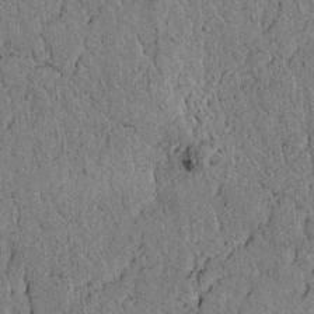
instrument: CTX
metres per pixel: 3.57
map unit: lAvf
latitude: 4.8758
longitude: 166.9731
